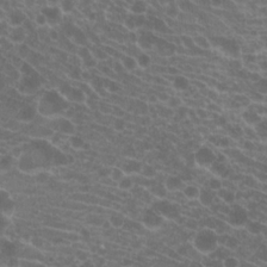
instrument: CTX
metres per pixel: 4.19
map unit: Hto
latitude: 20.1767
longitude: -40.2900
